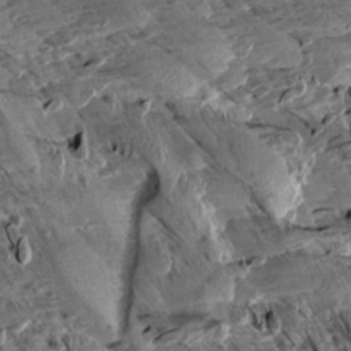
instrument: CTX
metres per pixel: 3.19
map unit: Aa
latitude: 13.0270
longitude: -143.9906
